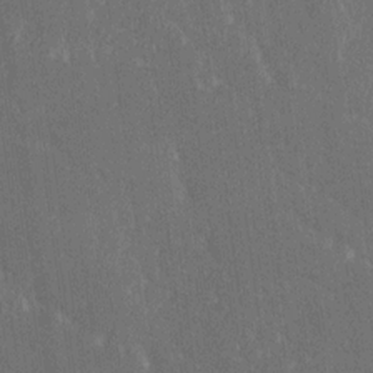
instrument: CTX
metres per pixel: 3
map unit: Ave
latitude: 20.4601
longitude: -136.8569
